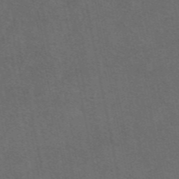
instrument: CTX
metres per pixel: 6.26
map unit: eAb
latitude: 47.5560
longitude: 116.4628
